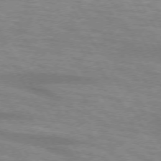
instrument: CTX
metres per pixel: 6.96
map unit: lApd
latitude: 73.4238
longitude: -55.7449
